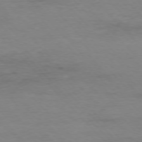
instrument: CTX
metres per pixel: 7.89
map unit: Ap
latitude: -77.2187
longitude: -83.1403
